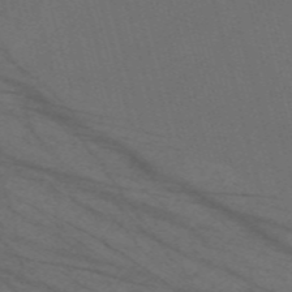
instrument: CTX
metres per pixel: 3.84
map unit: Nve
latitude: -59.5399
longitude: 61.8611
